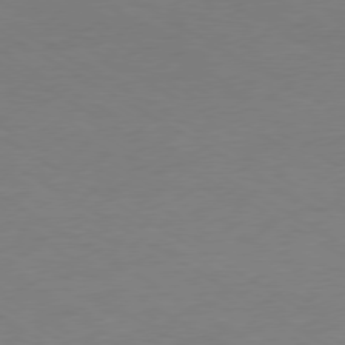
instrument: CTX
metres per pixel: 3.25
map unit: Ap
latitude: -76.2173
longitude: -76.6679
